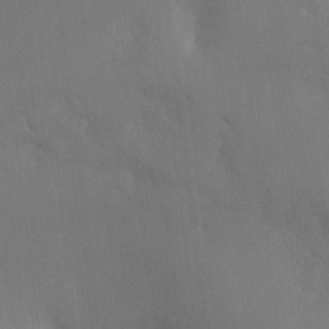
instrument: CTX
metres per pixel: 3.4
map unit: Ht
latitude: -8.1417
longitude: -30.6869
